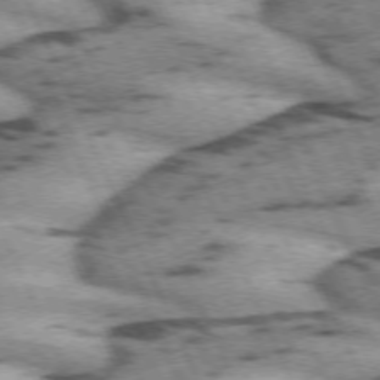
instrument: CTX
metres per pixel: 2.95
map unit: lApd
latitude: 72.0633
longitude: -54.5168
